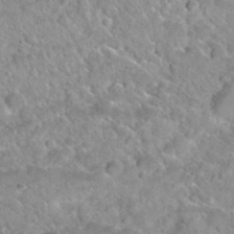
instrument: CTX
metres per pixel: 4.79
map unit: Nhu
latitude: 29.8772
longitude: -54.1011
